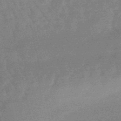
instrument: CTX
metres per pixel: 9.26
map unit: lHb
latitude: -48.2740
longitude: 82.2550
